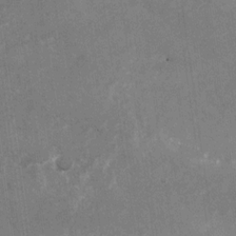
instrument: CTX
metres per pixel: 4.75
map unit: Nhu
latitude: -28.0283
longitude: -75.4238
